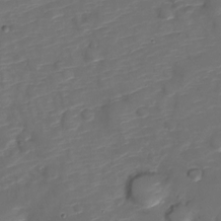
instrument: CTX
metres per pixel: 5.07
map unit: Nve
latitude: -20.0661
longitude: 108.1039
